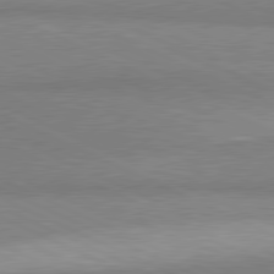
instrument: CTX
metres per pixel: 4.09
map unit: lApd
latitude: 81.1025
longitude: 156.1039
